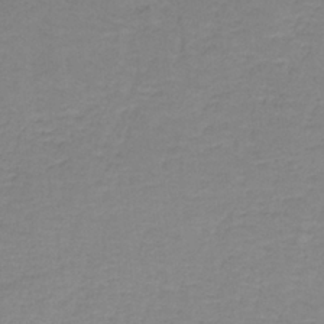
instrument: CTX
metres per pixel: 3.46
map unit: eAb
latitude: -36.2739
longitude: 53.2376
